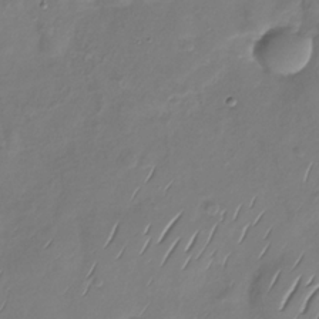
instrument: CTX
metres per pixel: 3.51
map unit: Nhu
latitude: -29.2565
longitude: -58.9892
